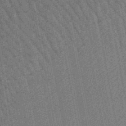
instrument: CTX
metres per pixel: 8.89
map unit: lHb
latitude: -47.5777
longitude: 75.7667
